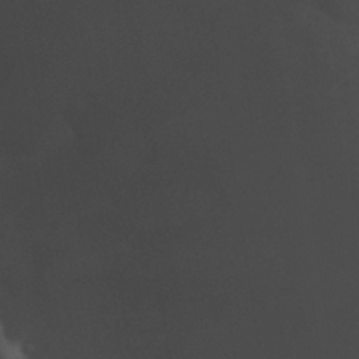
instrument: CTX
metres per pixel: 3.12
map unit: eHh
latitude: 30.5924
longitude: -69.1025
